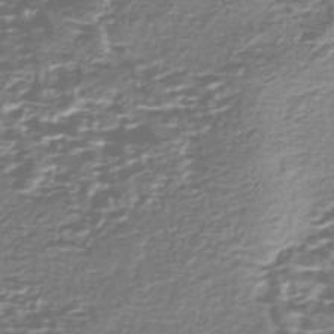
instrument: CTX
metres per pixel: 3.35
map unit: Nhe
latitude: -47.0108
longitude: -171.8016
